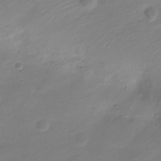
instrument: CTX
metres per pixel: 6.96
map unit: Nve
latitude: -21.7099
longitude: 105.2187
